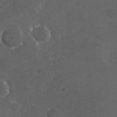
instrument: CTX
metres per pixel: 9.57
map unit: lHvf
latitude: 26.1389
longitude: 143.8611
